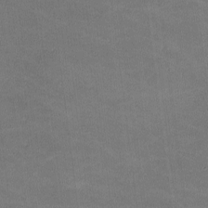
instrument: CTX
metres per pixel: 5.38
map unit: lHvf
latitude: -10.9542
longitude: -103.9717
